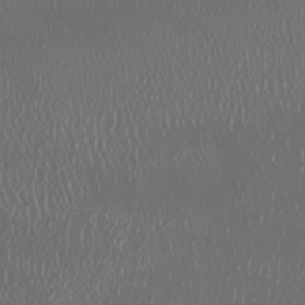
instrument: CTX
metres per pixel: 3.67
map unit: Nhu
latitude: -6.8030
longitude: -91.1781
